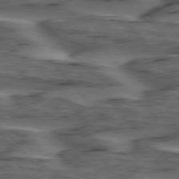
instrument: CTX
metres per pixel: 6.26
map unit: lApd
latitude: 75.7072
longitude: -71.1214
